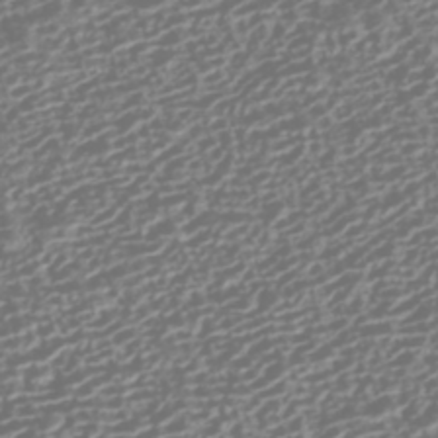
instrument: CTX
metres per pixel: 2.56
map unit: HNhu
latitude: -42.6329
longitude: 106.2929
